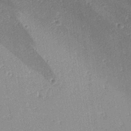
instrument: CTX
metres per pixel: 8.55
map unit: lAa
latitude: -4.0850
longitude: -124.8569
